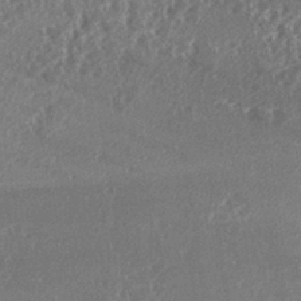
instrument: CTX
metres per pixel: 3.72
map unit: eHh
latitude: 35.0647
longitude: -132.7435
